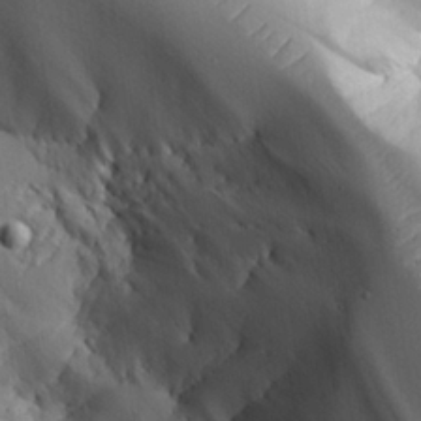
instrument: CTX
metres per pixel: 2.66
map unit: Aa
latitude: 25.4804
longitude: -127.3293
